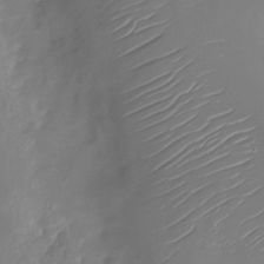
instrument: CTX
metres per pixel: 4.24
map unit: Nhu
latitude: -27.8044
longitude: -78.7058
